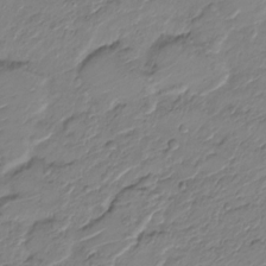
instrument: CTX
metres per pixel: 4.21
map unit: Nve
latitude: -18.8786
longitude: 106.8030
